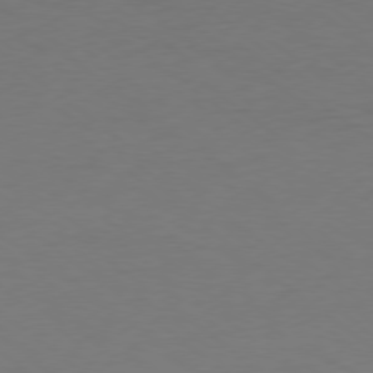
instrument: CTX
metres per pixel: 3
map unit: Ap
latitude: -78.9541
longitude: -69.0648
